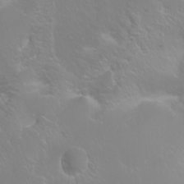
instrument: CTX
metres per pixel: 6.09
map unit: Ht
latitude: -2.5384
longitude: -60.8758
